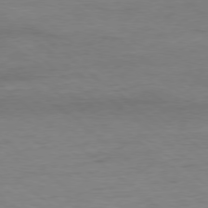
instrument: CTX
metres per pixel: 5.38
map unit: Ap
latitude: -78.5762
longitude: -87.2915
